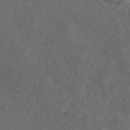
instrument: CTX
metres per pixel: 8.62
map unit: eAb
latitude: 46.6113
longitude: 112.1606
